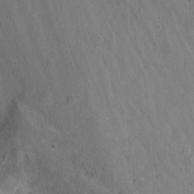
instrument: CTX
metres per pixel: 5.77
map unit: Nhu
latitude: -7.5588
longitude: -41.1025
